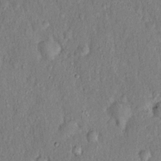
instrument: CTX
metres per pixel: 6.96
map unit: eHh
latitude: 18.5734
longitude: -61.6694
